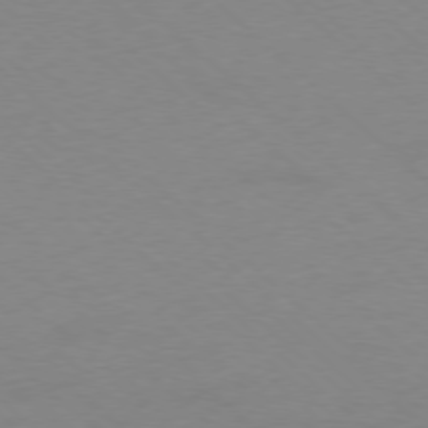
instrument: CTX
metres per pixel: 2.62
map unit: Ap
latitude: -78.2739
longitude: -70.6679
